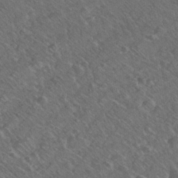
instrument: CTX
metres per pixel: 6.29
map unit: Nhu
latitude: 26.6113
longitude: -55.6883
